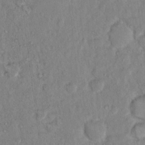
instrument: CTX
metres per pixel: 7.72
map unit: Hto
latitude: 13.2915
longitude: -37.2537
